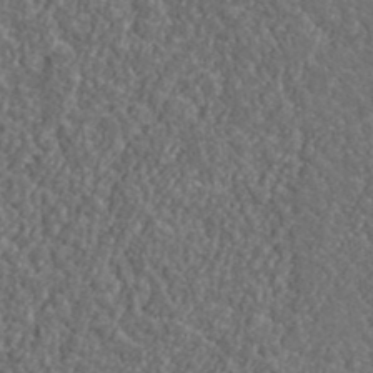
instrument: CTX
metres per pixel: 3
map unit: lHvf
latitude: 38.1767
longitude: -89.6883
